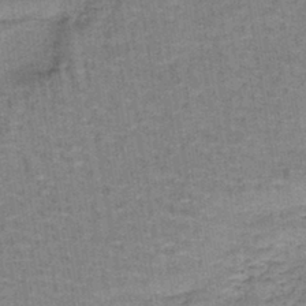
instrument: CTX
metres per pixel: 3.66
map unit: lHb
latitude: -41.0864
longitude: 57.3887
